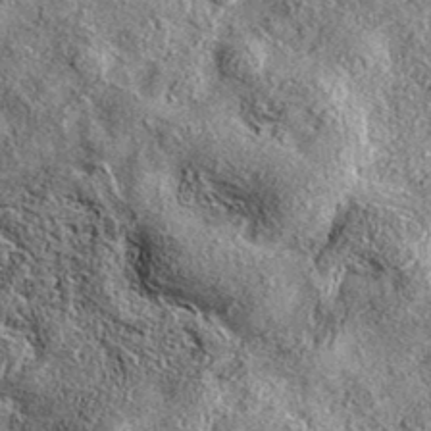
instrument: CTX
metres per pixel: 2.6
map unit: eAb
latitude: 37.6316
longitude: 110.0661
